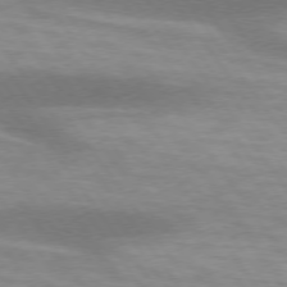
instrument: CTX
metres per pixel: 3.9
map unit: lApd
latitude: 74.9892
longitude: -49.4048
